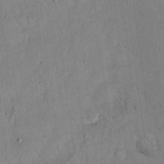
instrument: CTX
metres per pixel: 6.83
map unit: eHh
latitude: 19.0836
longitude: -62.1389
